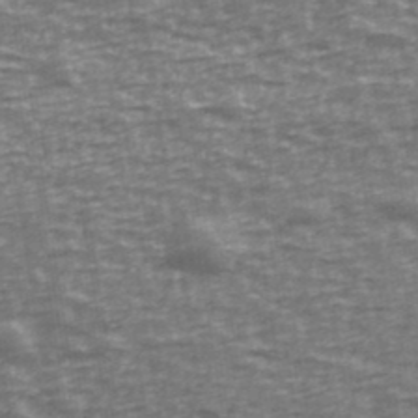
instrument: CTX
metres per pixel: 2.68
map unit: Ave
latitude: 40.4034
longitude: -113.4048
